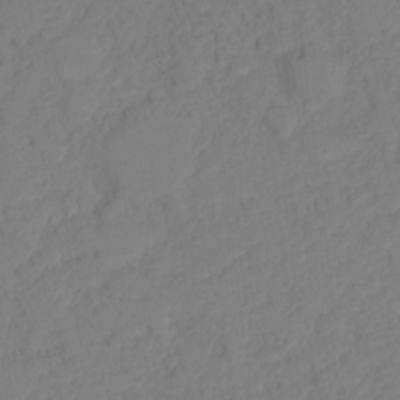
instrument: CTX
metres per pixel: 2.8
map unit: Ht
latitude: -11.1998
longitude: -27.3104
